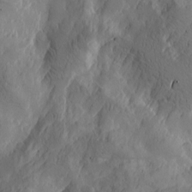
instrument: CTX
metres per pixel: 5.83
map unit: Htu
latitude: -2.8974
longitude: -176.8758
